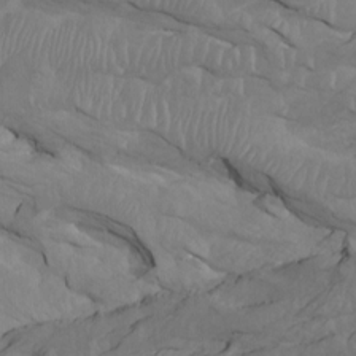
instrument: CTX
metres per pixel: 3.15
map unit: Htu
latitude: -6.9541
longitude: -67.7638
